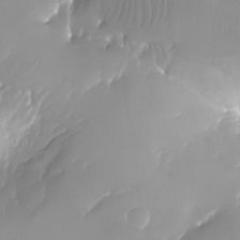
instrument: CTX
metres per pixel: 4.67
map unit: Nhu
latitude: -24.0850
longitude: -71.7827
